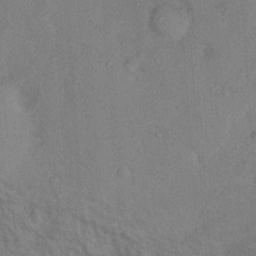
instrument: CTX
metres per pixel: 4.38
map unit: Nhu
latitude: 12.9325
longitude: -26.8758
